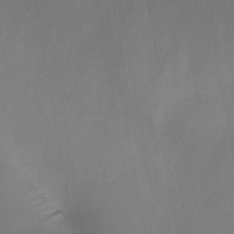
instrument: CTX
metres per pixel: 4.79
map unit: HNb
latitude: -44.8975
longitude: -38.7057
